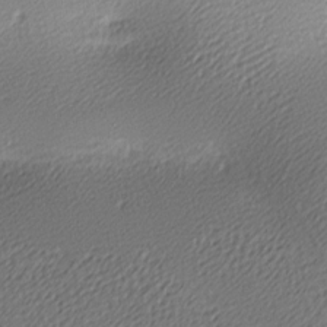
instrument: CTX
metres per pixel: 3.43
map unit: lAa
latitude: -10.1795
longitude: -126.8947
